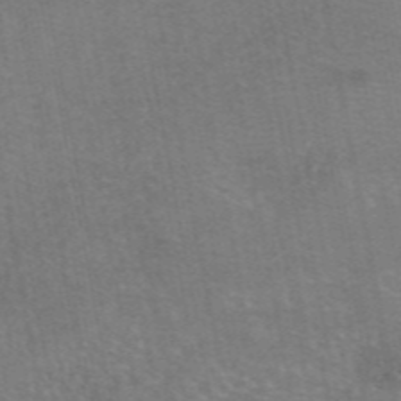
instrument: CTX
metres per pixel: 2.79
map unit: eAb
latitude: 47.1592
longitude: 105.4643
